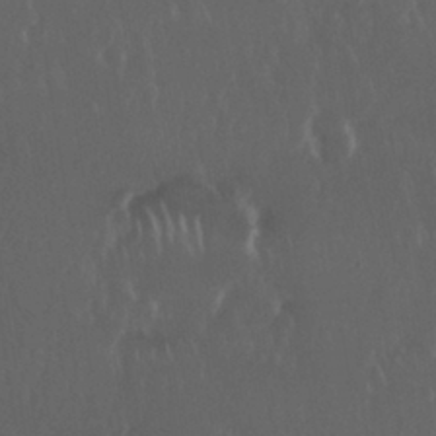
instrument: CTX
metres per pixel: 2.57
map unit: Nhu
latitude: 29.6316
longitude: -57.2914
